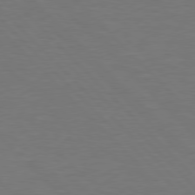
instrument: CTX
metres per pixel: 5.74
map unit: Hpe
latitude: 77.7638
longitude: -163.7072
